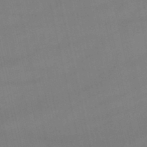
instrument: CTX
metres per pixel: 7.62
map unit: lHb
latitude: -46.8597
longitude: 70.3495
